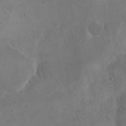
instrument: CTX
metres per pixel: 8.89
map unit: eHh
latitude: 19.3859
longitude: -64.8002
